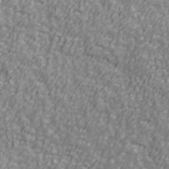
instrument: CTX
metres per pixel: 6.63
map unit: Ave
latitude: 41.4048
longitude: -113.1214
